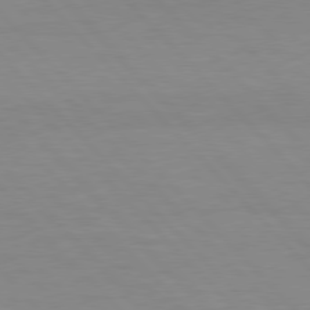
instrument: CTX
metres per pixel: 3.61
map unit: Hpe
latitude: 77.4615
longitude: -163.4805
